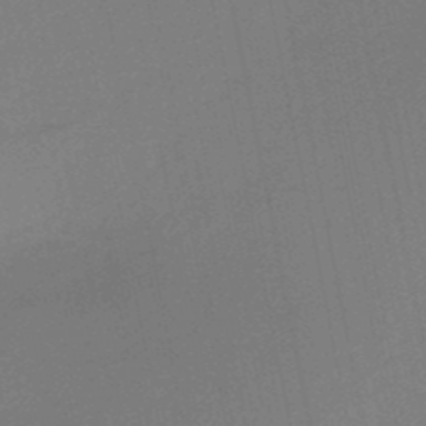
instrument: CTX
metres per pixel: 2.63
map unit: HNb
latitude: -49.9178
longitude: -42.6868
